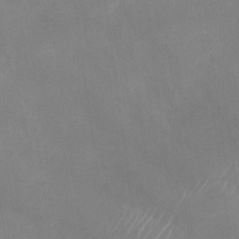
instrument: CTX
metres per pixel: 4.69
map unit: Nhu
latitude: -27.9367
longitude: -63.6316
